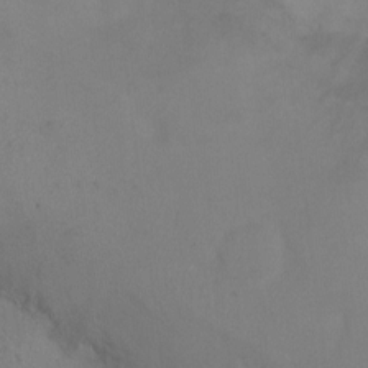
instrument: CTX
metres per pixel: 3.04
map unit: Ht
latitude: 1.4615
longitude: -35.5749
